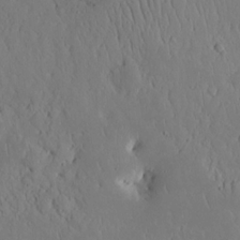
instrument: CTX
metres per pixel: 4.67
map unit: eHh
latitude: 15.8206
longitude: -73.3671
